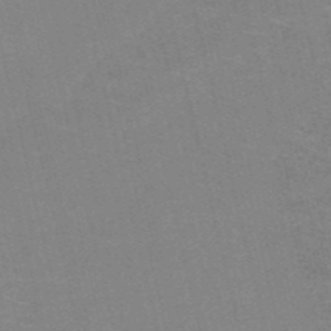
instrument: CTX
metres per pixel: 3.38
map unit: HNb
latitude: -52.0283
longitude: -44.8758
